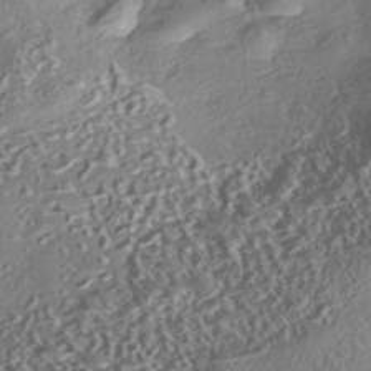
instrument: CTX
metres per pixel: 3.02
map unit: eHh
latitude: -42.7652
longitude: 121.4832
